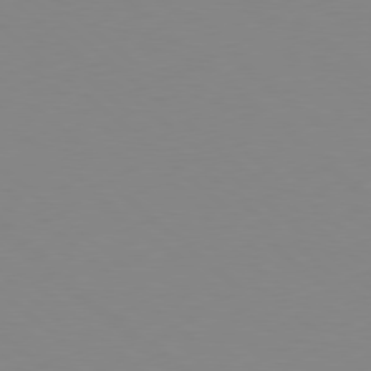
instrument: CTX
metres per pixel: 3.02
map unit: Hpe
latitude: 78.5924
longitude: -165.4426
